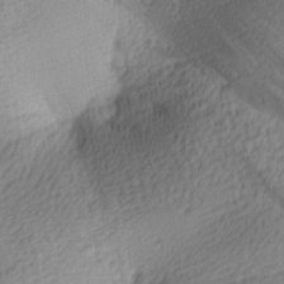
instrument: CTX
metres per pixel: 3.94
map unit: lAa
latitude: -9.2754
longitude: -125.1970
